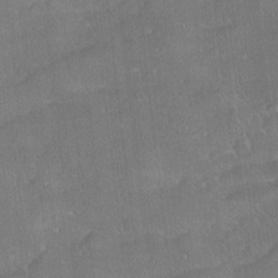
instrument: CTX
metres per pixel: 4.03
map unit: Ave
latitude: 18.5168
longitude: -137.5182
